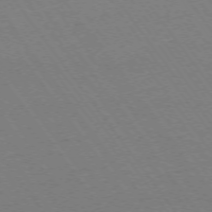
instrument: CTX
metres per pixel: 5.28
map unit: Ap
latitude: -74.3496
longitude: -77.5560
